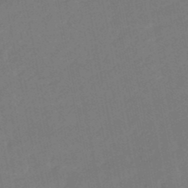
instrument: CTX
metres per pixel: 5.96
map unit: eHb
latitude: -47.8800
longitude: 88.5196
